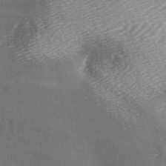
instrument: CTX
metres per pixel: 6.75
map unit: Ave
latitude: -5.2754
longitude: -120.7247
